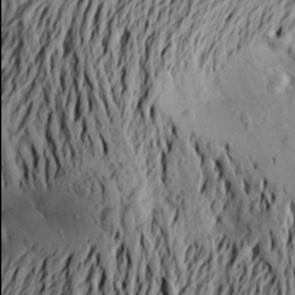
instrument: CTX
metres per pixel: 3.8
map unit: Aa
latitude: 21.3104
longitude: -149.9906
